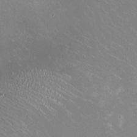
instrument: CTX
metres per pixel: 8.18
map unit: HNhu
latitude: -0.8597
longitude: -3.0080
